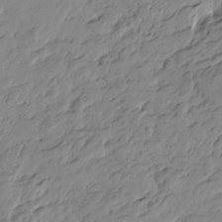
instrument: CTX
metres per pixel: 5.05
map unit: Htu
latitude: -4.2928
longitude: -178.0633
